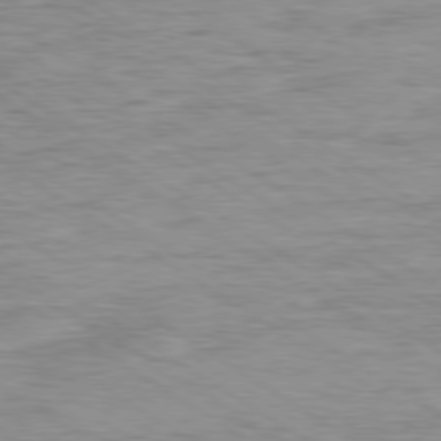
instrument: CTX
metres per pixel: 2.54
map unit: Ap
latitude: -79.9178
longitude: -48.6868
